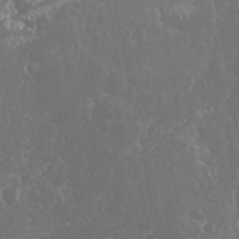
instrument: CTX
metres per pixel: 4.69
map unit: Nhu
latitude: 25.2159
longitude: -58.5546
